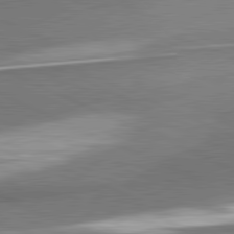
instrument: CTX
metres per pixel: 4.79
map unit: lApd
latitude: 81.5749
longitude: 164.0661
